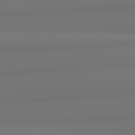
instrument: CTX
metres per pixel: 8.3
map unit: lApd
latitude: 82.5545
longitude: 171.1242
